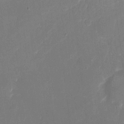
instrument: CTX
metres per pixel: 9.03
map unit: eHh
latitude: 5.6505
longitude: -69.4804
